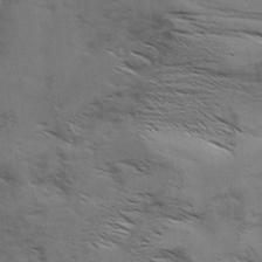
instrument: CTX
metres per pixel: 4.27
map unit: Aa
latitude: 9.4238
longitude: -140.2144
